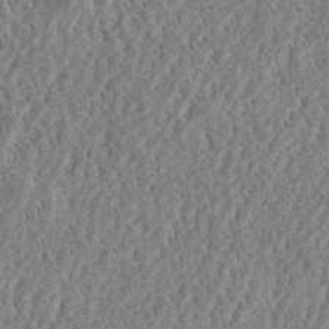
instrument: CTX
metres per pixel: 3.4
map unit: eHh
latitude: 33.6316
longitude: -132.6868
